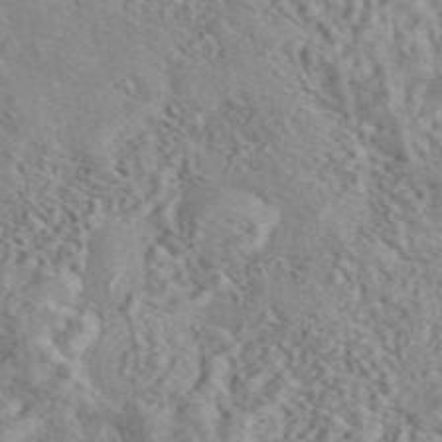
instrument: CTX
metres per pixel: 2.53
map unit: eAb
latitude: 44.3656
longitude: 116.7652
